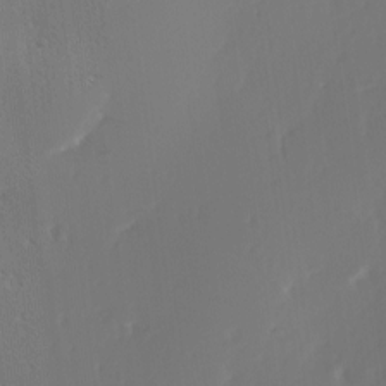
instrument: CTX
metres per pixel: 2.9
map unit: Hve
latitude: 3.0647
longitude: -121.8962
